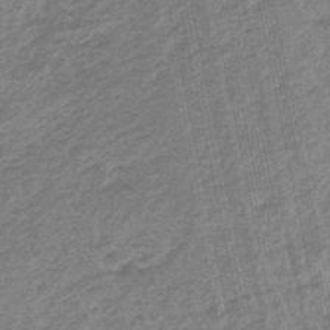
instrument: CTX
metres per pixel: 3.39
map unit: eHb
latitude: -48.4251
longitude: 86.7463
